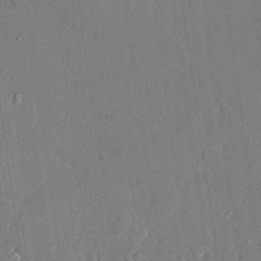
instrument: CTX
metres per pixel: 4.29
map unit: lAvf
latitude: 24.3845
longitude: -111.4238
